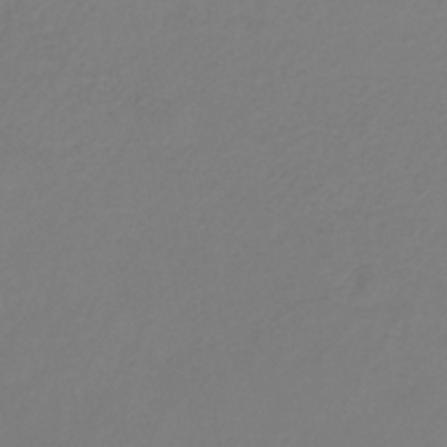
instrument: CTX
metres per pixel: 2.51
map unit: eHb
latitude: -29.5021
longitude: 66.1228
